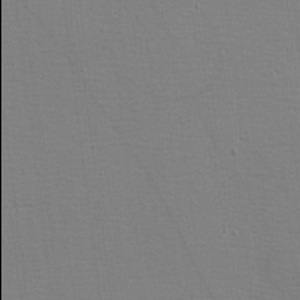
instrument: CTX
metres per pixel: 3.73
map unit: eHh
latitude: -3.9178
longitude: -85.9906
